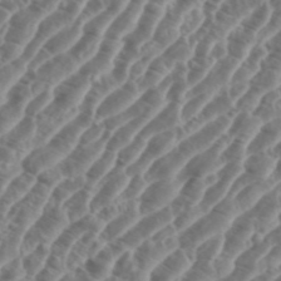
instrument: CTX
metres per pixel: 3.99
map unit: eHh
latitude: 36.7813
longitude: -135.3670
